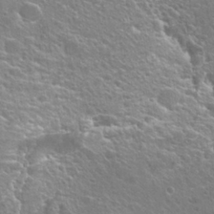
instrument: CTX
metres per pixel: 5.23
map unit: Hto
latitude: 25.2725
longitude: -44.6679
